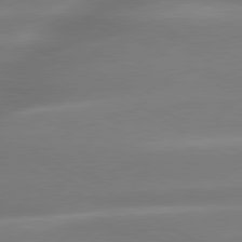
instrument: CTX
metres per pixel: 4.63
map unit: lApd
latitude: 80.1389
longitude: -138.3845
